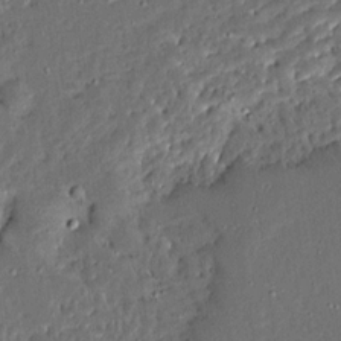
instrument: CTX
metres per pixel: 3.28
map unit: Ave
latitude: 14.0444
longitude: -138.1956
